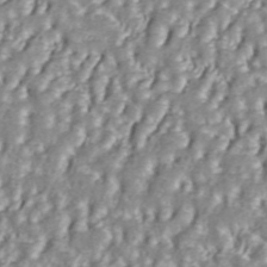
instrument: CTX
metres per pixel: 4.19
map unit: ANa
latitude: 45.4427
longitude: 37.0297
